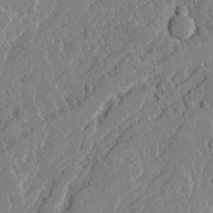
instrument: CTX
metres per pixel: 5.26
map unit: Ave
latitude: 14.7813
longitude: -136.4790
